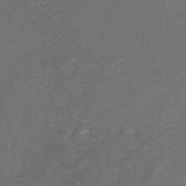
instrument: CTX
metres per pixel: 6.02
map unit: eHh
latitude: -44.0472
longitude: -29.8016
